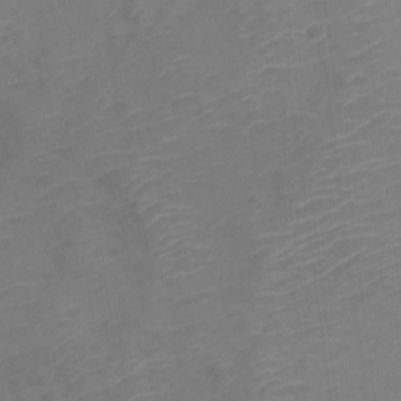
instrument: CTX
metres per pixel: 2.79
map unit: Nve
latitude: -21.0108
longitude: 106.0094
